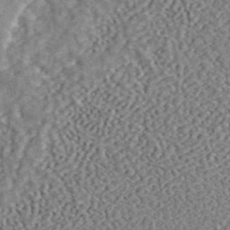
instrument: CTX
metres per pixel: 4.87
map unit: ANa
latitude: 46.2145
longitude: 50.2739
